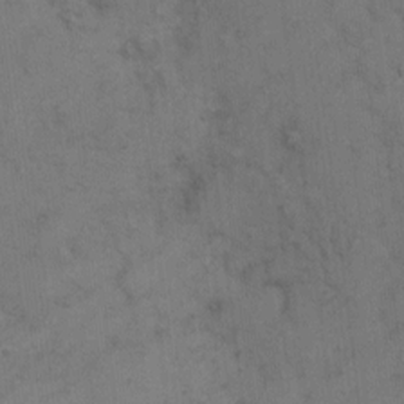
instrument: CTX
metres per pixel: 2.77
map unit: Hto
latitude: 6.8758
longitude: -62.1011
